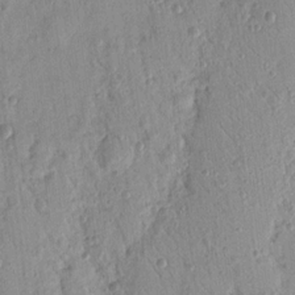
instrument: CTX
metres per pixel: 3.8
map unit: Nhu
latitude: 17.3671
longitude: -78.0633
